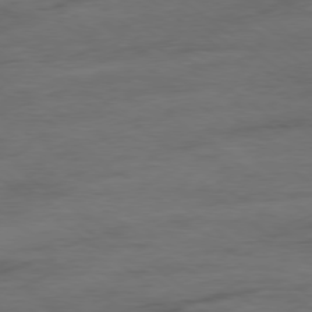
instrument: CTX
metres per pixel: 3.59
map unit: Hpe
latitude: -79.0486
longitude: -19.3481
